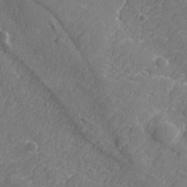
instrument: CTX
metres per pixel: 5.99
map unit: lHvf
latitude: 24.7246
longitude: 141.5210
